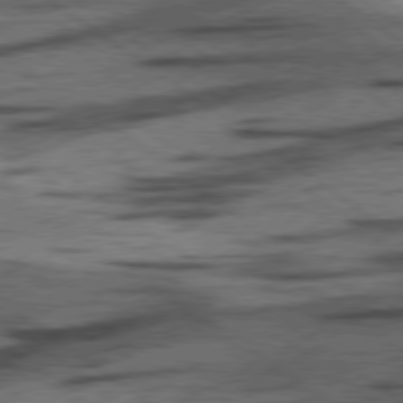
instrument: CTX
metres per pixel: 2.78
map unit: lApd
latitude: 78.3468
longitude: -53.6694
